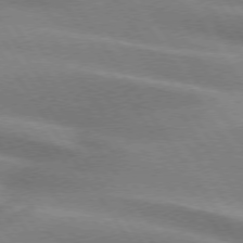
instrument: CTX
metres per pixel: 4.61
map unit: lApd
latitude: 74.8380
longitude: -63.3860
